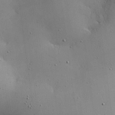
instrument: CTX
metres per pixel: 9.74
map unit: Hve
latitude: 25.1781
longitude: -91.5560
